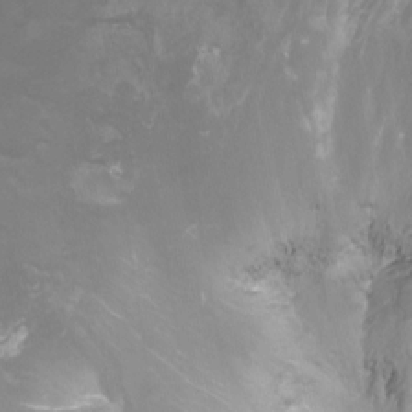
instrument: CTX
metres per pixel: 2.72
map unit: Nhu
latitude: -9.2565
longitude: -77.2159
